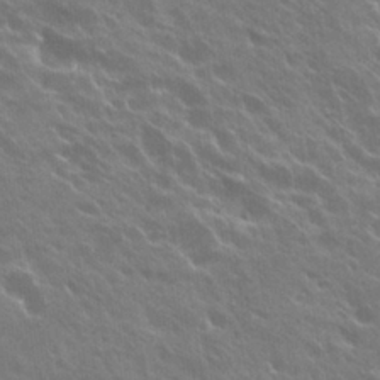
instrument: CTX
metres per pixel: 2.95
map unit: Hto
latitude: 27.4615
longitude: -41.4804
